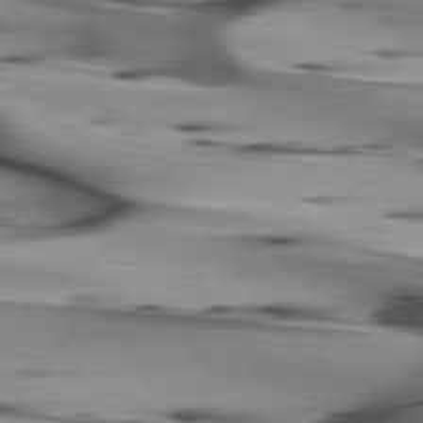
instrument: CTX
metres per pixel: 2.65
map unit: lApd
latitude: 75.6883
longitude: -65.4804
